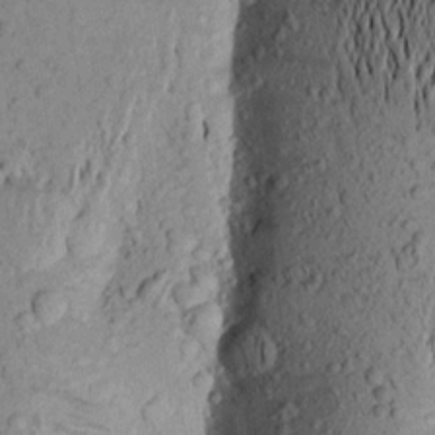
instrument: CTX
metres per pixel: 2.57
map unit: Aa
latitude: 19.3292
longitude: -148.9703
